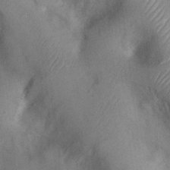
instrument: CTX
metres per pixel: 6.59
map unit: Nhu
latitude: 0.6112
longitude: -18.0255
